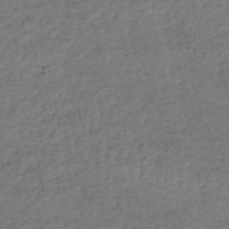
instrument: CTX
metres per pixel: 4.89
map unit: HNhu
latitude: -48.8219
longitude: 101.5399
